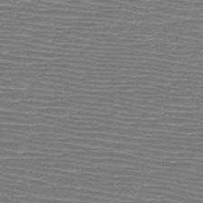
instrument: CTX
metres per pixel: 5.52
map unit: HNb
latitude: -46.8219
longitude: -42.1011
